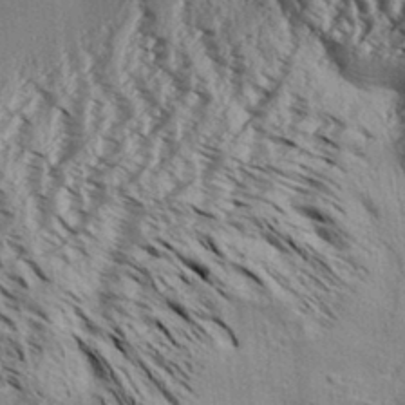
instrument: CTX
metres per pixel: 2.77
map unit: Aa
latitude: 32.7246
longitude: -137.2159
